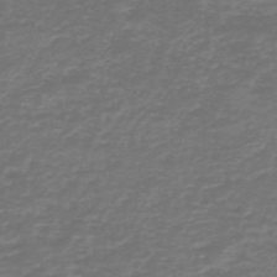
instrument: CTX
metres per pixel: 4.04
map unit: HNb
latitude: -47.6533
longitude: 53.2376
